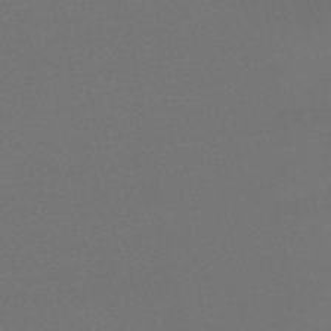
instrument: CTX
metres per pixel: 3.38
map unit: lHb
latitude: -46.9919
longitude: 67.6155
